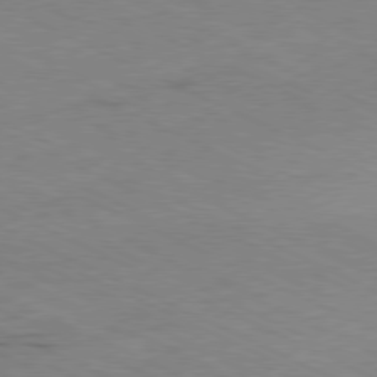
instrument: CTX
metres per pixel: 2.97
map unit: Ap
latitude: -80.2173
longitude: -67.9150
